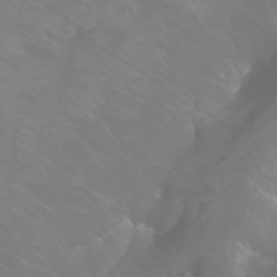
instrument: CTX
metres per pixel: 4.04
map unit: Htu
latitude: -6.4062
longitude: -72.6302
